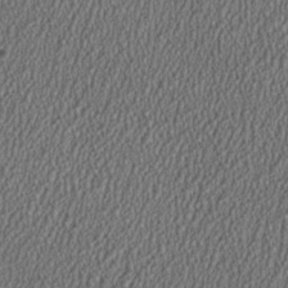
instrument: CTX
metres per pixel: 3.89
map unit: HNhu
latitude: 1.0647
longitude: 0.5574
